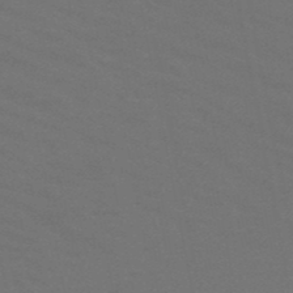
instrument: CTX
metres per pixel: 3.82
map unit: HNb
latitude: -48.4062
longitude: -49.6505
